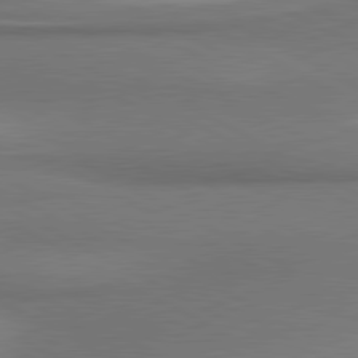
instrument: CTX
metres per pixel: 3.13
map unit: lApd
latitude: 80.8002
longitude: 176.8219
